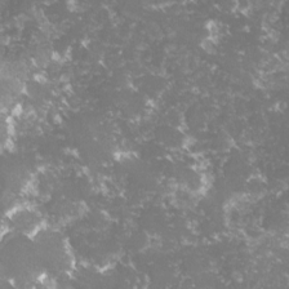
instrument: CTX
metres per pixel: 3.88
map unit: lHvf
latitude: -16.1984
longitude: -99.8772
